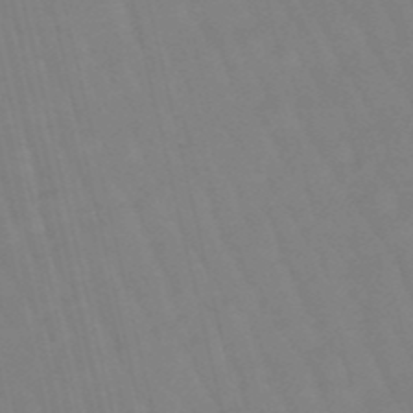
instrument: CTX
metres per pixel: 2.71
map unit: lHb
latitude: -49.3888
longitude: 76.5952
